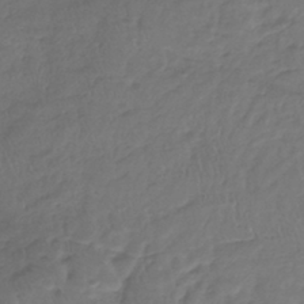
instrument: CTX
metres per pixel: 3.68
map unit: lHb
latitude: -39.1998
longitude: 68.1227
